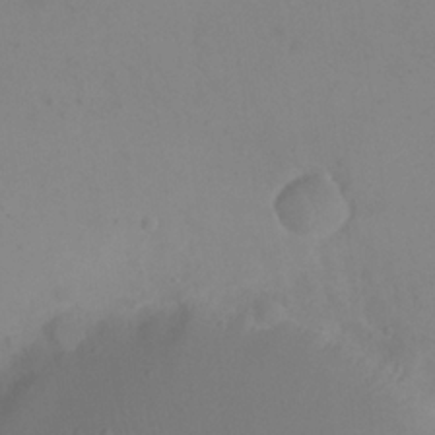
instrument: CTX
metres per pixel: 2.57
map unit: eHh
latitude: 23.6127
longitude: -65.8205
